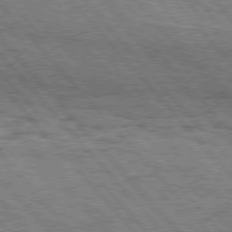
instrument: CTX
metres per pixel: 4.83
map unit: Hpe
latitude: 76.3089
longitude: -150.5356
